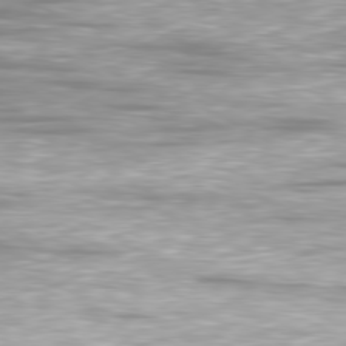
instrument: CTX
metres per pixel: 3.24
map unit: Ap
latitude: -80.7652
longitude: -59.3293
